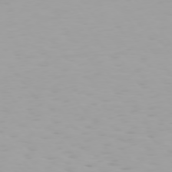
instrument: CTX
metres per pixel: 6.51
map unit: Hpe
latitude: 75.0458
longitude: -126.6680
